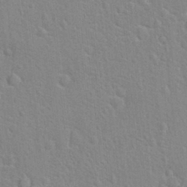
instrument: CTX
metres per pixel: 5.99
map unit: Hto
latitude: 21.5560
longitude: -47.2537
